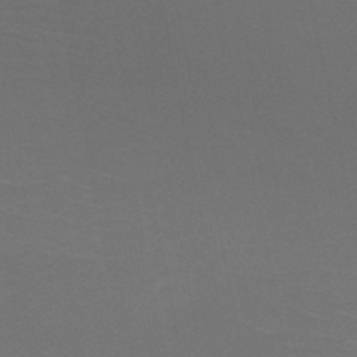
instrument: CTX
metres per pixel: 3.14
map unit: HNb
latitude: -50.4818
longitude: -43.9339
